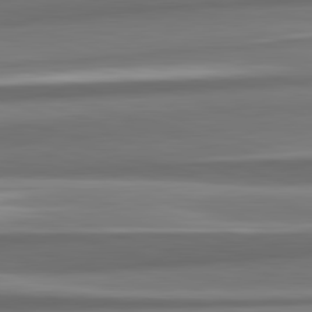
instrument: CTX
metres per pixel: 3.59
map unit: lApd
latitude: 82.6301
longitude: 175.9178
